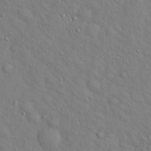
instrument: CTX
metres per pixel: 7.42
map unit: Hto
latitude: 19.0647
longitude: -53.5560
